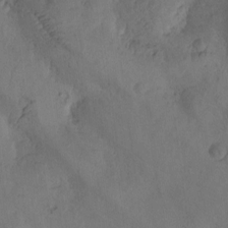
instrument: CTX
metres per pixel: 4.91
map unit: Htu
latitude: -2.7274
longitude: -176.2144
